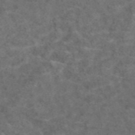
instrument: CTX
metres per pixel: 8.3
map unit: eAb
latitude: 47.5938
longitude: 109.9745
